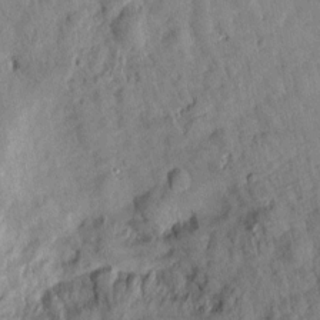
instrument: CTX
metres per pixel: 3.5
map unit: Htu
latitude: 1.7638
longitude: -179.9717
